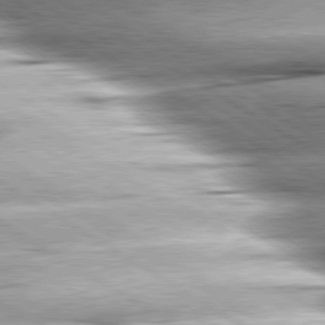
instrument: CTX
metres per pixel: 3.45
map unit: lApd
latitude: 80.1389
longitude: -156.0822
